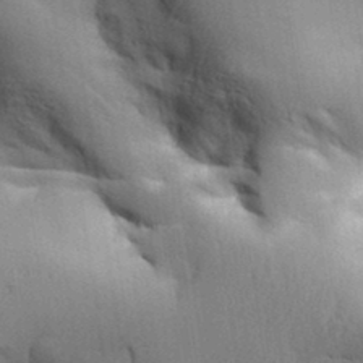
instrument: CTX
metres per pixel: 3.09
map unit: Aa
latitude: 32.8002
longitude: -144.2333
